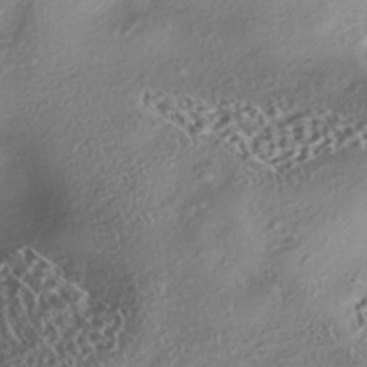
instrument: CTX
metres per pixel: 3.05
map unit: eHh
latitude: -42.6140
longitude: 121.2187
